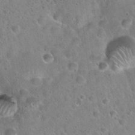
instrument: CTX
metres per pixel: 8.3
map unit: Hto
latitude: 22.0633
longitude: -52.8569
